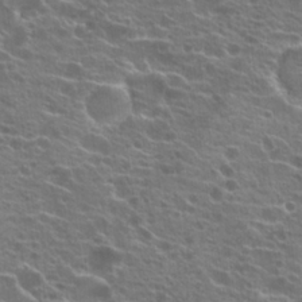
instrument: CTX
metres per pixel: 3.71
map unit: Hto
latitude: 21.7828
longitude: -40.1388
